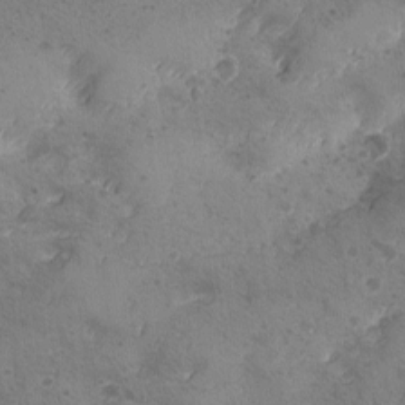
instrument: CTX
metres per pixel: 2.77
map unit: Ave
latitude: -8.3306
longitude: -118.6112
